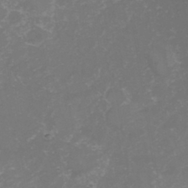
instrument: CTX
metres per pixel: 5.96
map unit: Hve
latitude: 33.1781
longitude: 149.3510
